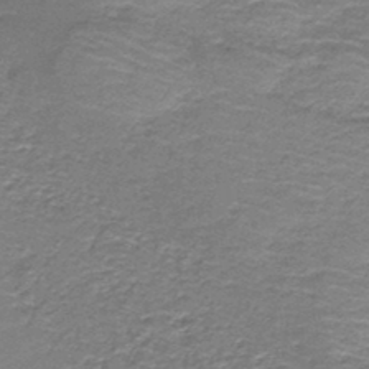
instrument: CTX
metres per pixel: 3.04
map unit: lHb
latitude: -44.0283
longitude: 52.8974
